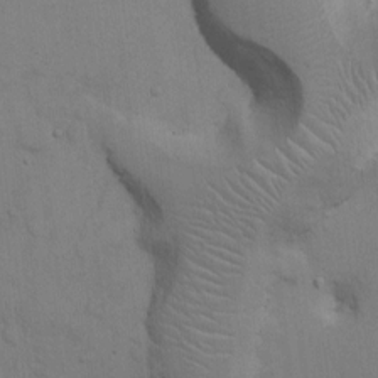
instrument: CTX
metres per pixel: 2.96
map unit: Hto
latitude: 12.5357
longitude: -56.5923
